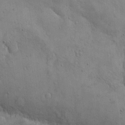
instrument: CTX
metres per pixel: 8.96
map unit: eHh
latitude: -8.5007
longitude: -68.9324
